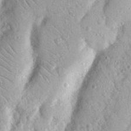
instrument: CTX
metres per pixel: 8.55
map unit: Nhu
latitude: 19.0836
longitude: -77.4426
